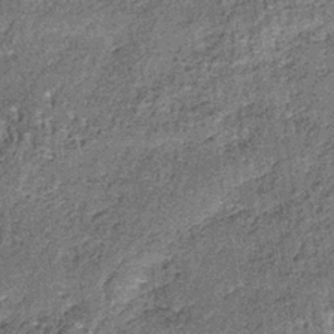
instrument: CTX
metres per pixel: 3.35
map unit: lHb
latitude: -39.1431
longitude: 64.1606
